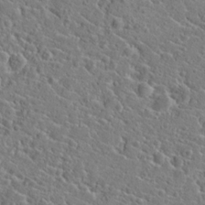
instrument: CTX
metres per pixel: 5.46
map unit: Hto
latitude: 21.0270
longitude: -44.7813
